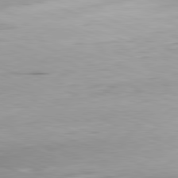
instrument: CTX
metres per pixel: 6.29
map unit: Hpe
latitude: -82.4251
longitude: 14.9353
